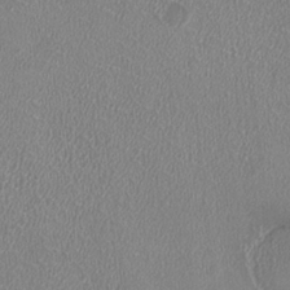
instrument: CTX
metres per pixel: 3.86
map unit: HNhu
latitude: -2.3117
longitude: -1.3481
